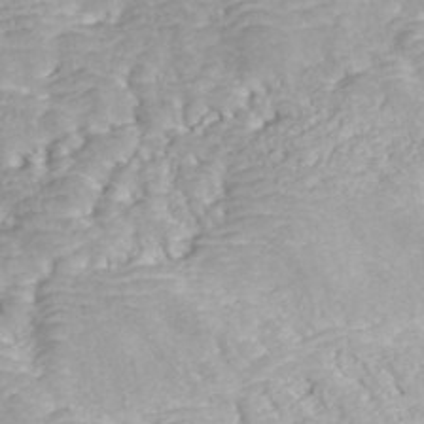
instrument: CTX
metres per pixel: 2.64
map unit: ANa
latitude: 40.3845
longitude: 21.5021
